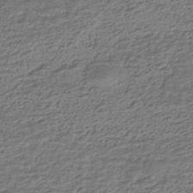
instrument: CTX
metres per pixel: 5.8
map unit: HNhu
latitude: -42.6896
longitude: 101.2942
